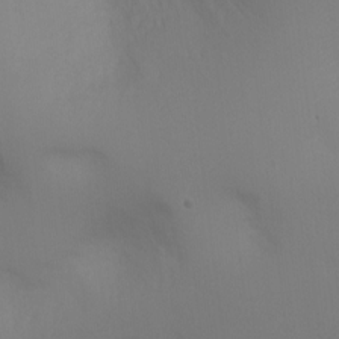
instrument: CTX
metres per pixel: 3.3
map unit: Ht
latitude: 0.4790
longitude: -21.4049
